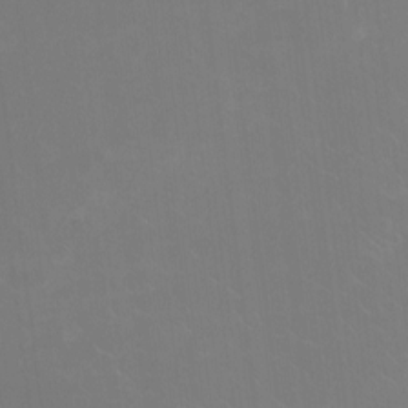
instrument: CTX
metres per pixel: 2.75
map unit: Nhu
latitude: -11.2943
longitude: -40.4034
